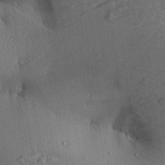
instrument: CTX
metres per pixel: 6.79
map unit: Aa
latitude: 28.1955
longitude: -137.2726
